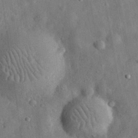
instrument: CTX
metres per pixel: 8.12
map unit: eHh
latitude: 31.4427
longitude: -77.4426
